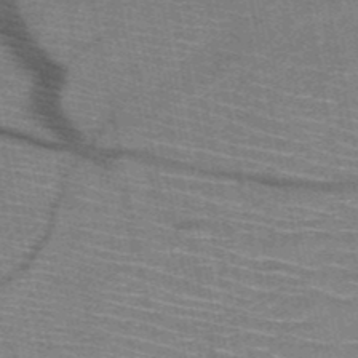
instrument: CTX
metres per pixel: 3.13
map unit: HNb
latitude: -50.9164
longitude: -44.3845
